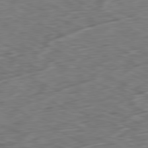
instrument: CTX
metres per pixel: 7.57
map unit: Ap
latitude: -80.7652
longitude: -73.1970
